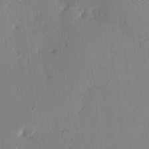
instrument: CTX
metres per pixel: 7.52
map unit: Nhu
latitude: 16.4601
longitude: -78.9514
